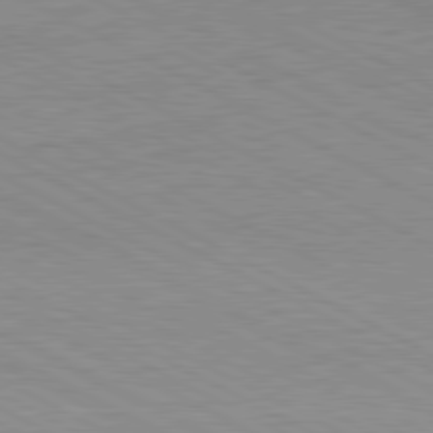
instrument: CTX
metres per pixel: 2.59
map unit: Ap
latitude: -81.9556
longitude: -72.5546
